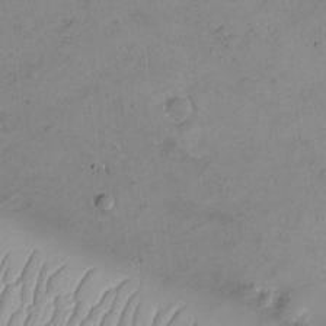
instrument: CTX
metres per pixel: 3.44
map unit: eHh
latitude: -9.6722
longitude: -67.1025
